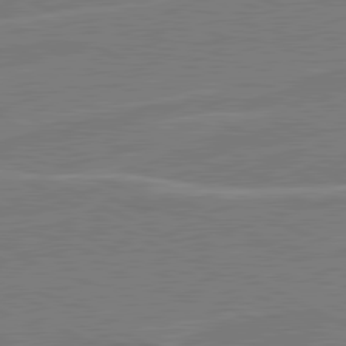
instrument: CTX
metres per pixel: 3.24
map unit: lApd
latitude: 80.9325
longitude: 121.3131
